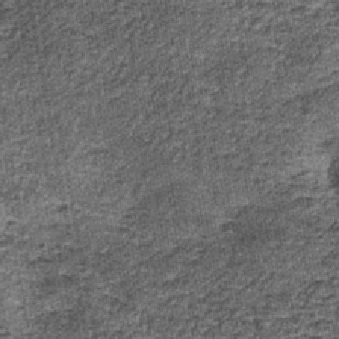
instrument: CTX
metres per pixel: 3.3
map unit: lHb
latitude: -39.7288
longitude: 64.9542
